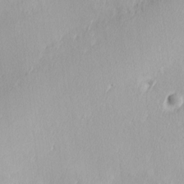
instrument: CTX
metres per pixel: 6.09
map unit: Hve
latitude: 12.8380
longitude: -91.4049
